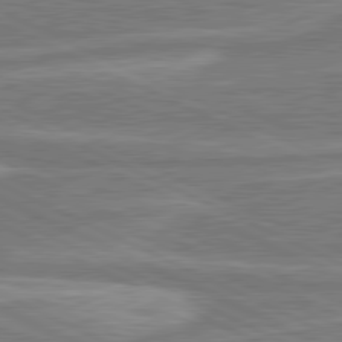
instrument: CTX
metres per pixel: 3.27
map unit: lApd
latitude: 80.8947
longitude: -175.5749
